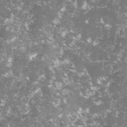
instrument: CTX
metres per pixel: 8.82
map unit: lHvf
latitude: -16.2173
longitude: -98.5734
